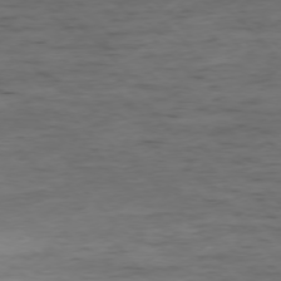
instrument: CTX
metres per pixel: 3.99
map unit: Ap
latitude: -76.7274
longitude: -91.4426
